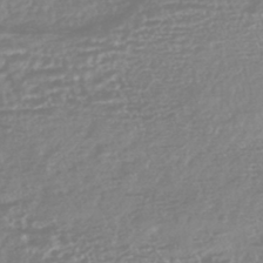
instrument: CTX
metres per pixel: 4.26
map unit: HNhu
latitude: -45.2187
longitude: 100.6707
